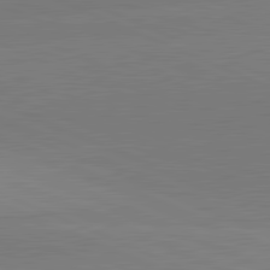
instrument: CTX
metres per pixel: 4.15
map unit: lApd
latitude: 81.9339
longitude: 138.7652
